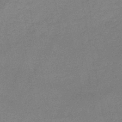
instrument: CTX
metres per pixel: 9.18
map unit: HNb
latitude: -46.1039
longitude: -35.8583
